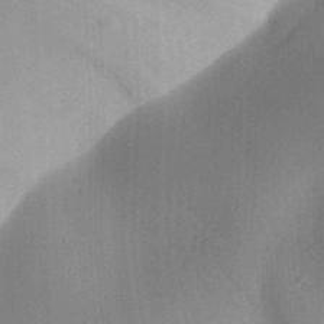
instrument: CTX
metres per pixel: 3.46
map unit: Aa
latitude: 31.4616
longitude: -142.1578
